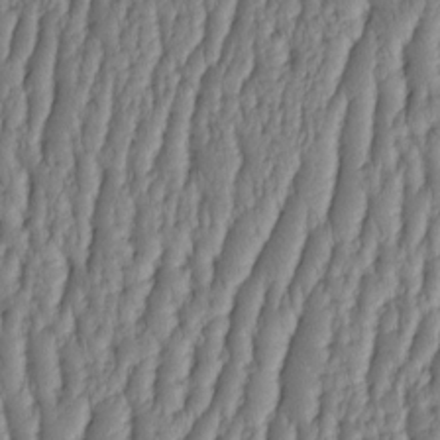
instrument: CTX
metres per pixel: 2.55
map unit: HNhu
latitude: -3.2942
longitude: 13.6533
